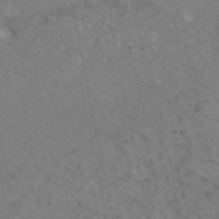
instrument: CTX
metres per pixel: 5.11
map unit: eAb
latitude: 47.7072
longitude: 115.5588
